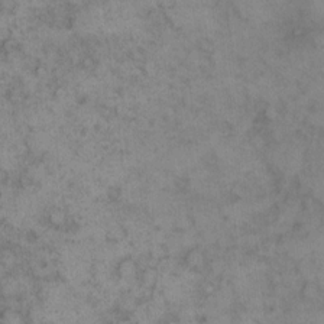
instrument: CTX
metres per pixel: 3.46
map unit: eHh
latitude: 13.8395
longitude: -63.9717
